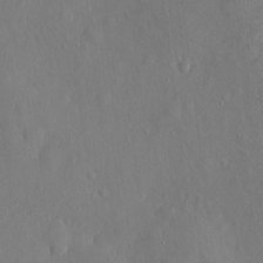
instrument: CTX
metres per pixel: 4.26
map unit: eHh
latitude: 4.8947
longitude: -74.9514
